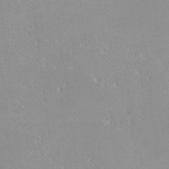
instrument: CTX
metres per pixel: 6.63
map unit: lHvf
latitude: -12.1606
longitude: -104.9892
